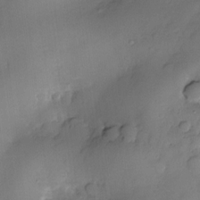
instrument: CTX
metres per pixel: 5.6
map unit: eHh
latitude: -23.2754
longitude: 15.1998
